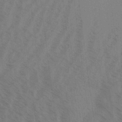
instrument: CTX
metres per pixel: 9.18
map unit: Aa
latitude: 31.3293
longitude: -139.3104
